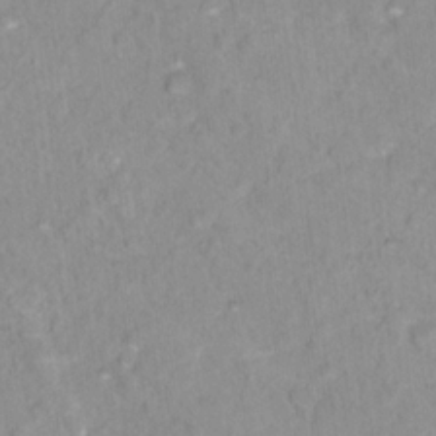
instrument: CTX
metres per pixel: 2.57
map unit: Nhu
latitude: 16.4223
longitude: -31.9339
